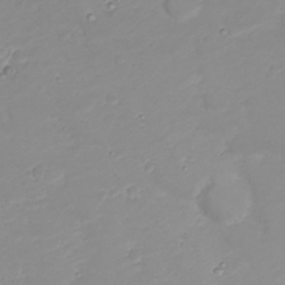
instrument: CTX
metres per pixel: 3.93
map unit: Nhu
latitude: 23.2537
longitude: -61.4804
